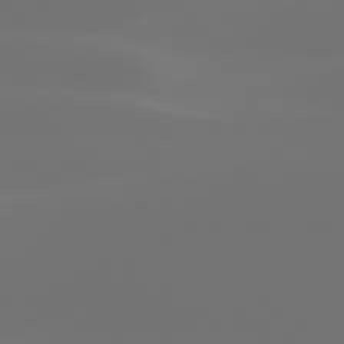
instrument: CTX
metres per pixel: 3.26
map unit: Hpe
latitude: 78.0444
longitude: -128.8191
